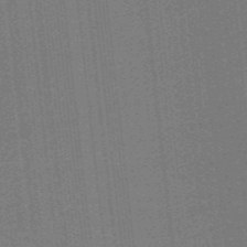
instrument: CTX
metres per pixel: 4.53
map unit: lHb
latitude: -47.9745
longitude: 61.1998
